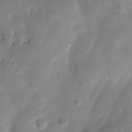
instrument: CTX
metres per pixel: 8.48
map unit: Nhu
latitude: 5.5560
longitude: -24.3656
